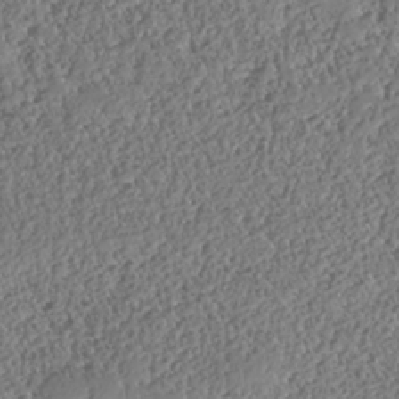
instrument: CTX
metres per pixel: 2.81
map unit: HNhu
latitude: -37.3131
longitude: 33.2376
